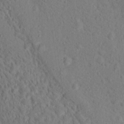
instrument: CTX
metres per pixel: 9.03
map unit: Nhu
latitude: 16.3845
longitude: -31.1781
